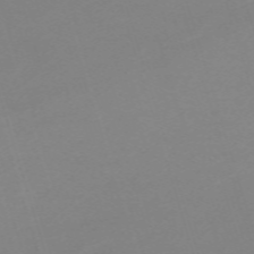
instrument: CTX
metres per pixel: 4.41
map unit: eHh
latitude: -62.3684
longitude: 49.0298
